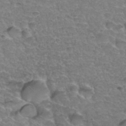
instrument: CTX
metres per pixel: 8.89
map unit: Hto
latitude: 35.2726
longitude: -46.8002
